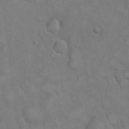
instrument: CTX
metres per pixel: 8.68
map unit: eHh
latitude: 20.8191
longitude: -59.4426
